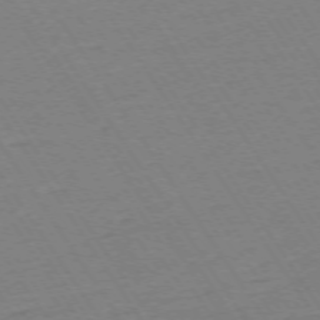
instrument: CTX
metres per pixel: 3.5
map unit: Ap
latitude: -73.7855
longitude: -83.4237
